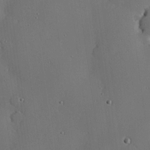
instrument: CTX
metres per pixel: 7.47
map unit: eHh
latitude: 22.7435
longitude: -91.2915
